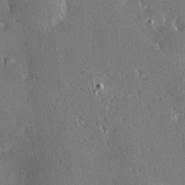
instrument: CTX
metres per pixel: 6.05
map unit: Hve
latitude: 27.9339
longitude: -93.4237
